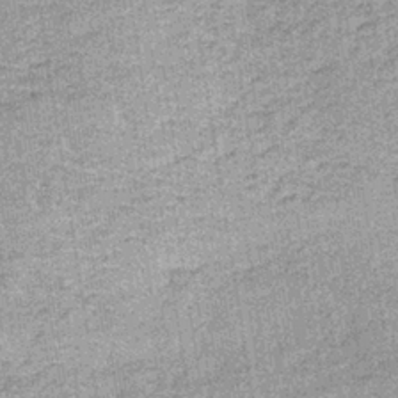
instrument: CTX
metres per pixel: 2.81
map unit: lHb
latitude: -36.1605
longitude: 65.3321
